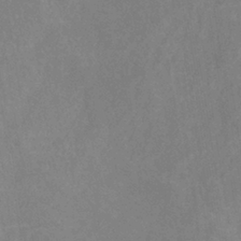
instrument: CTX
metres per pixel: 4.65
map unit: lHb
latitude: -37.5399
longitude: 73.8611
